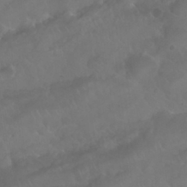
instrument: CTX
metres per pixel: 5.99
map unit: Nhu
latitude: 24.5734
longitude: -62.4412
